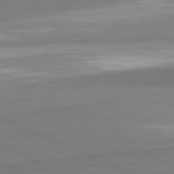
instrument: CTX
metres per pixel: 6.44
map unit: lApd
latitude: 81.9339
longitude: 162.1605
